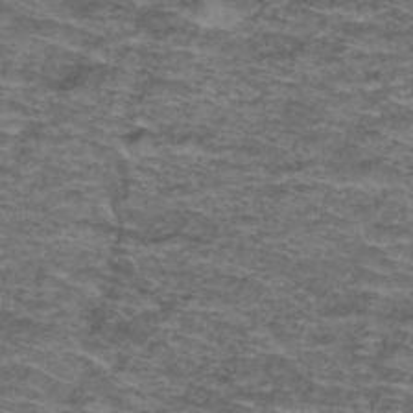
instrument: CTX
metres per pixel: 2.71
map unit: Hto
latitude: 37.8206
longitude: -42.6868
